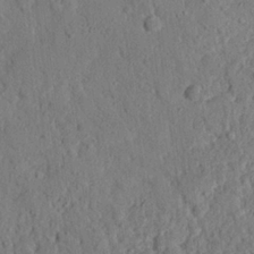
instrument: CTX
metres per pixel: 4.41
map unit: eHh
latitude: 25.3481
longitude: -78.4601
